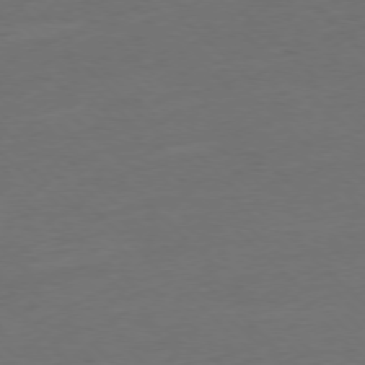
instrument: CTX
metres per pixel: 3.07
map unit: Ap
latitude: -77.3132
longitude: -64.4034
